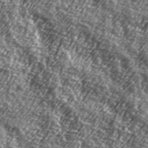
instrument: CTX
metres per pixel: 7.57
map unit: Hve
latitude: 31.9717
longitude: 149.8612
